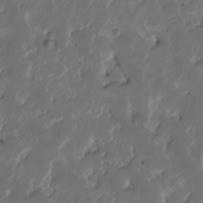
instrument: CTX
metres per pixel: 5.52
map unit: HNhu
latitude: -24.4629
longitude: 50.9920
